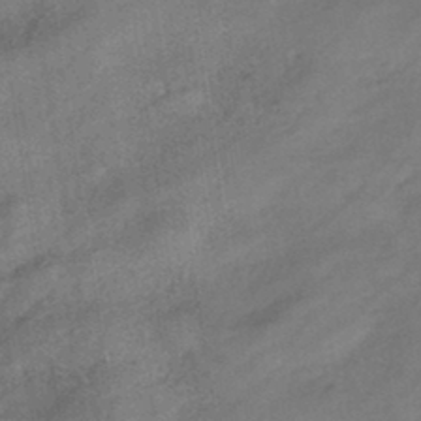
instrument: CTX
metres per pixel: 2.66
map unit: eHb
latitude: -43.8422
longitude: 84.8785
